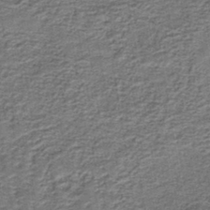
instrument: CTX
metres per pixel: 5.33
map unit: HNb
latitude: -39.5399
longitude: 50.4251
